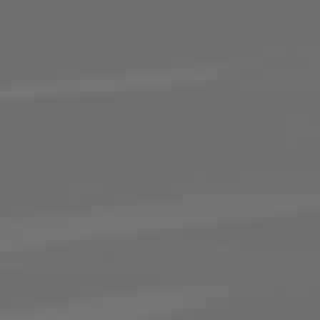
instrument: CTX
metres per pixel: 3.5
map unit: lApd
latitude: 82.3467
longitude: -164.7435
